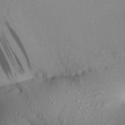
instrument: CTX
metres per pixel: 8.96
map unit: Aa
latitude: 28.8380
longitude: -135.9528
